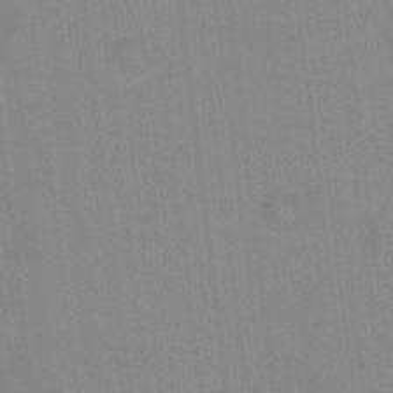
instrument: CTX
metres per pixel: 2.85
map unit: Hto
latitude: -0.3118
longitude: -33.4993
